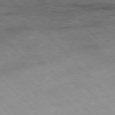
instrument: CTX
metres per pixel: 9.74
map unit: Hpe
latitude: -77.5210
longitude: 12.5574
